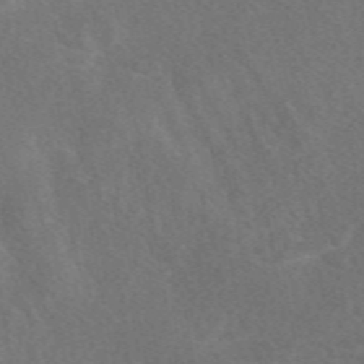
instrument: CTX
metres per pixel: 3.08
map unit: eAb
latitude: 48.0633
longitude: 119.1809
